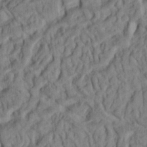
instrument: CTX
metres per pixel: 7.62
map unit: Ht
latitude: 8.3278
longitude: -76.1577
